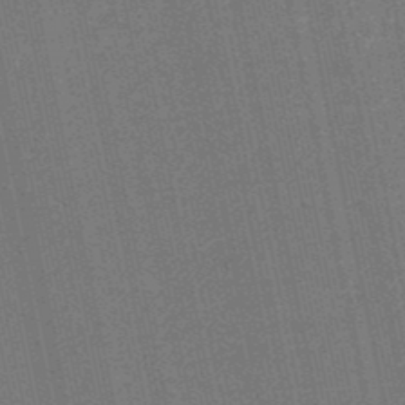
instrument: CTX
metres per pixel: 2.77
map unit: HNb
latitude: -49.0109
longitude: 59.8233
